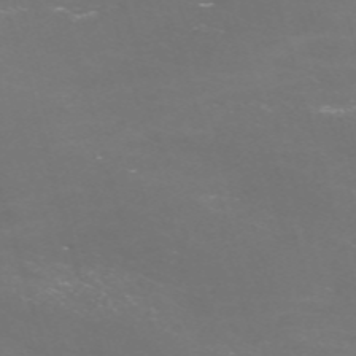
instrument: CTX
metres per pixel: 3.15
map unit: Nve
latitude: -59.8044
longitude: 60.2362
